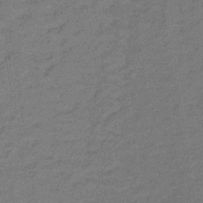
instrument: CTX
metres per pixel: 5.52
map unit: lHb
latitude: -33.1809
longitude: 66.9731
